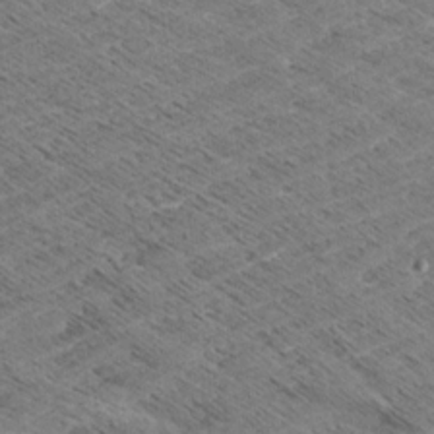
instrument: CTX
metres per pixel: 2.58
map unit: Aa
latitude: 8.4412
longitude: -139.0080
